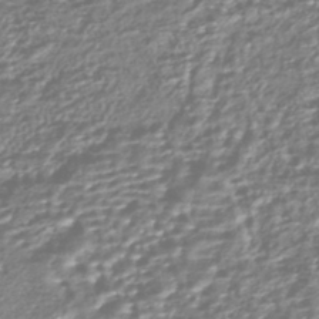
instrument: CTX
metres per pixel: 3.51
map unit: HNhu
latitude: -44.3684
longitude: 98.1795
